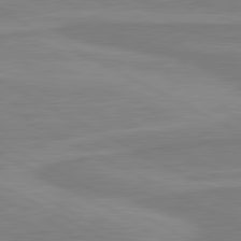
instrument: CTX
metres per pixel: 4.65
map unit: lApd
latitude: 81.1025
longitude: 171.6155
